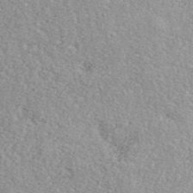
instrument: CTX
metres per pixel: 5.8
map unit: ANa
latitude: 41.0647
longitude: 18.7085
